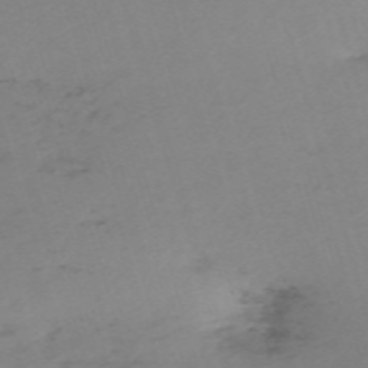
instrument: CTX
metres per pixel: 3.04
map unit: eHh
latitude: -61.2376
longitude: 52.7652
